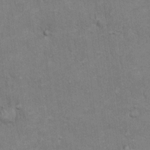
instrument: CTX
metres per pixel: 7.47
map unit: Hto
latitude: 18.2522
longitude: -61.3104
